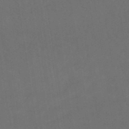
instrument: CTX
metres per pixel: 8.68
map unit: eHb
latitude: -49.8801
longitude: 84.1605
